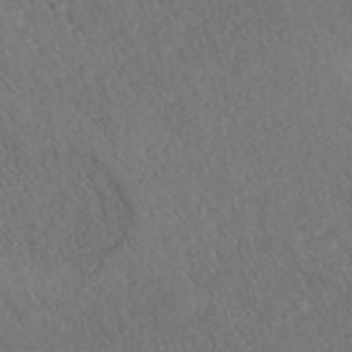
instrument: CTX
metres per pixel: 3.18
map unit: ANa
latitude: 40.3656
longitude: 18.6707
